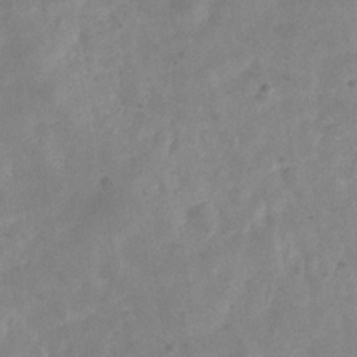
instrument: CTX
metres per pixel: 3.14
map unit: Hve
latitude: -31.7666
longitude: 92.8975
